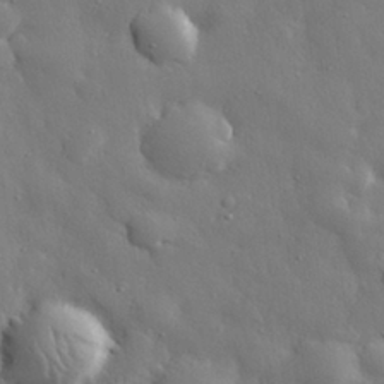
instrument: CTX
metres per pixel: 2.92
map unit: eHh
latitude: 29.7072
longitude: -78.5168
